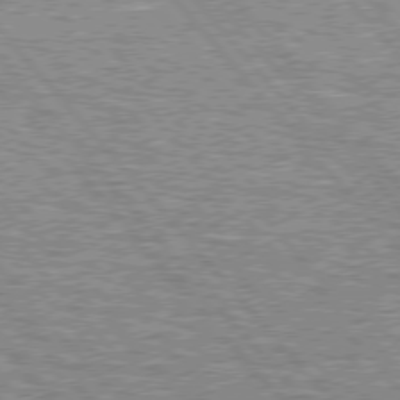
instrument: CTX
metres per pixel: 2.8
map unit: lApd
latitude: 76.0633
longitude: -80.6490
